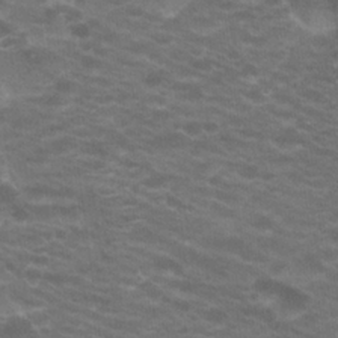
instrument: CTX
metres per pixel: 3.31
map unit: Hto
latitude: 20.2523
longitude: -38.0633
